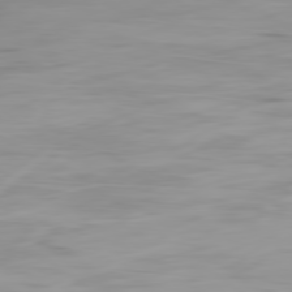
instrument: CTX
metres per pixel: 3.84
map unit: Ap
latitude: -79.9178
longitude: -68.8380
